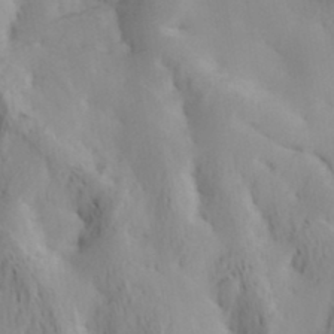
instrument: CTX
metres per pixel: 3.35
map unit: Hve
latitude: 32.8380
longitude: 149.1431
